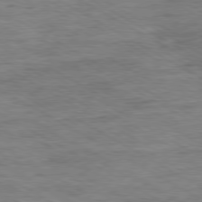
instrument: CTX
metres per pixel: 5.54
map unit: Ap
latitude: -80.2929
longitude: -77.3481
